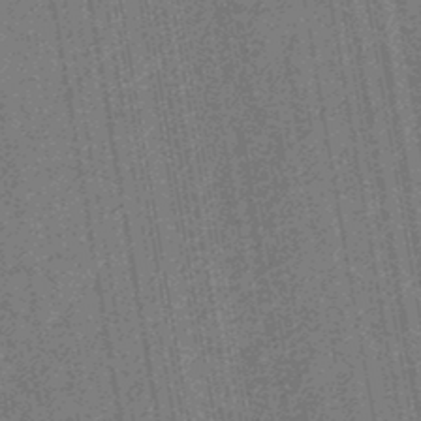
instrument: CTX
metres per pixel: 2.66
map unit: eHb
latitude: -30.5196
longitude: 70.3306
